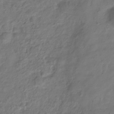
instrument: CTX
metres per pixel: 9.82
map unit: Hve
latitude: -33.3510
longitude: 91.1809
